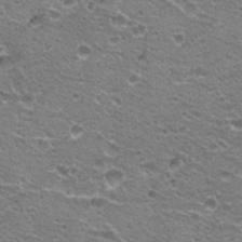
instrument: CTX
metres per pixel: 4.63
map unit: Hto
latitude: 20.9514
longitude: -32.8380
